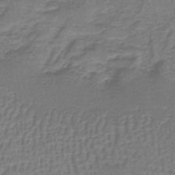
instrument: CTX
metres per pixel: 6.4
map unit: lHb
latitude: -38.6141
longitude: 60.6896
